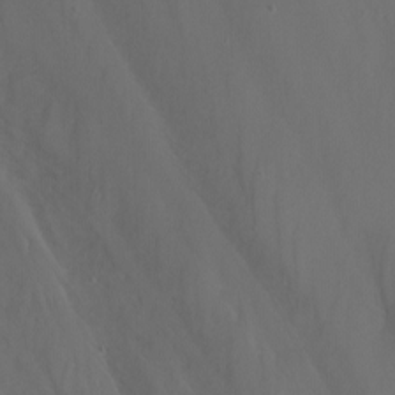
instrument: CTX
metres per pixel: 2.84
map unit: Nhu
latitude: -4.4062
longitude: -76.3278
